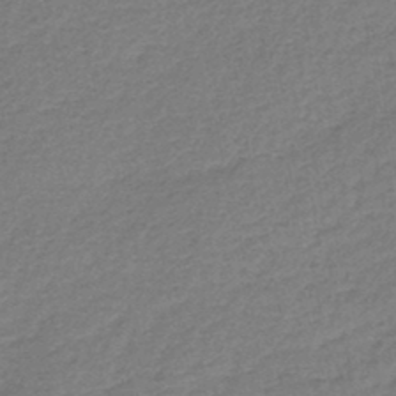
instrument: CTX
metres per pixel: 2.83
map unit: lHb
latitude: -43.2564
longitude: 78.4062
